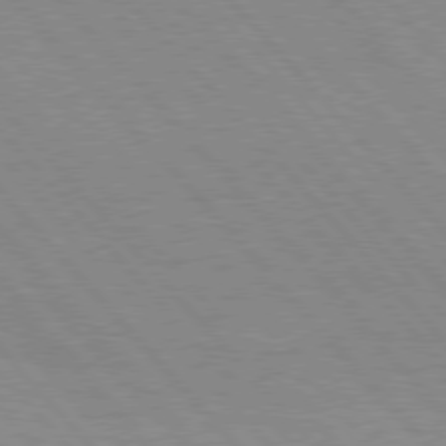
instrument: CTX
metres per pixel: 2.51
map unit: Hpe
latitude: 76.8947
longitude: -153.6316
